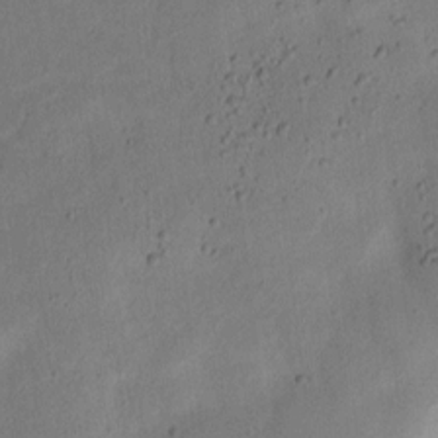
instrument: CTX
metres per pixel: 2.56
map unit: lAvf
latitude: 8.7624
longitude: 166.8219
